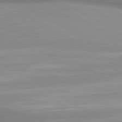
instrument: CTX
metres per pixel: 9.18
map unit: lApd
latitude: 80.5924
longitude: 135.7289
